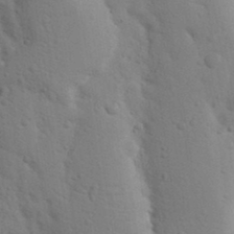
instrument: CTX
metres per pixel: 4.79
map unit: Nhu
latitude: 18.3467
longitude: -76.1766
